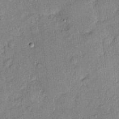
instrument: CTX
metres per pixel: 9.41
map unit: eHh
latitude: 4.3656
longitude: -74.4034
